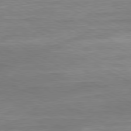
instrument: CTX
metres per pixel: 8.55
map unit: Ap
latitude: -81.2754
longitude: -77.7260
